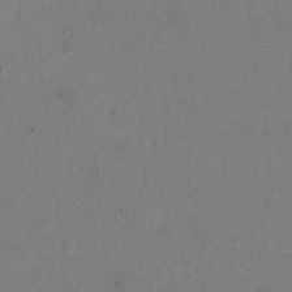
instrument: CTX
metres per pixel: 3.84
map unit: Nhu
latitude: 14.0444
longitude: -36.6680
